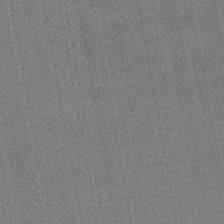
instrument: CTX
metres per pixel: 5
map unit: HNb
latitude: -48.7463
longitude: -38.7057
